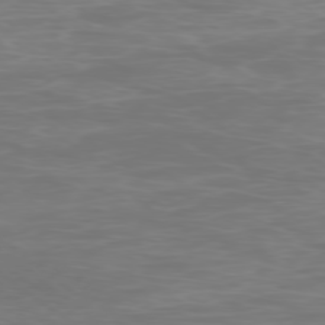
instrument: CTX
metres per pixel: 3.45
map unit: Ap
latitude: -78.8030
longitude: -96.8380
